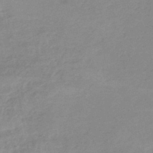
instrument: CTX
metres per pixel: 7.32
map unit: eHb
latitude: -45.1809
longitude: 85.3509
